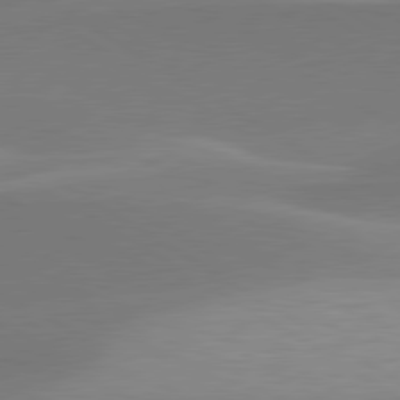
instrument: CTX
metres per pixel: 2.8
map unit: lApd
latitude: 79.8395
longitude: -95.8961
